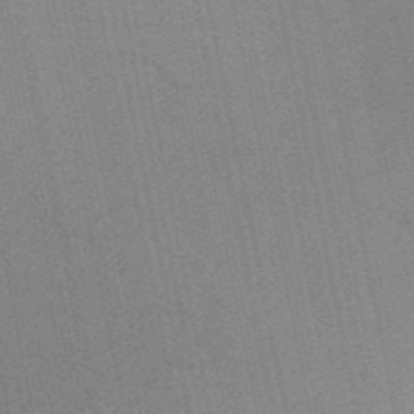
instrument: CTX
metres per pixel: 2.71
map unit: HNb
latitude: -52.9541
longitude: -46.7436
